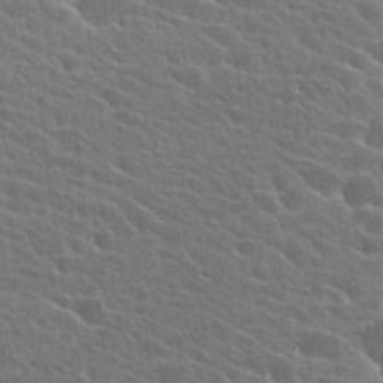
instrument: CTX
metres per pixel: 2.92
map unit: Hto
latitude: 24.4790
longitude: -40.6868
